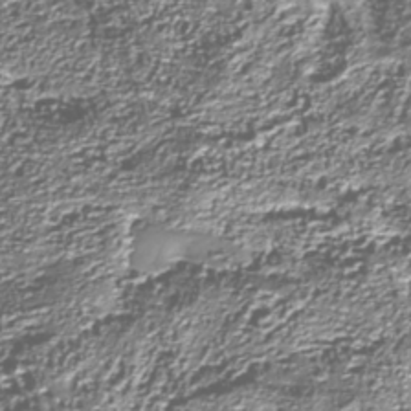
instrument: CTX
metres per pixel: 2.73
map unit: Nhu
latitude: -38.5196
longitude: -83.2725
